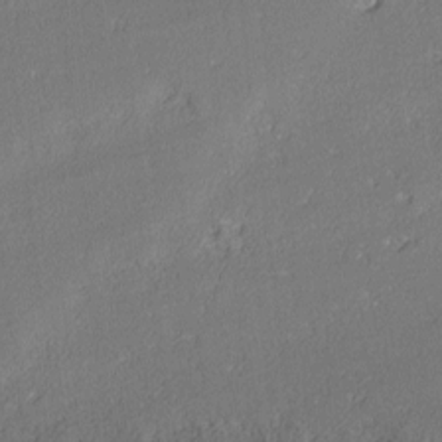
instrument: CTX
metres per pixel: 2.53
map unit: lAvf
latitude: -2.5006
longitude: -109.0836
